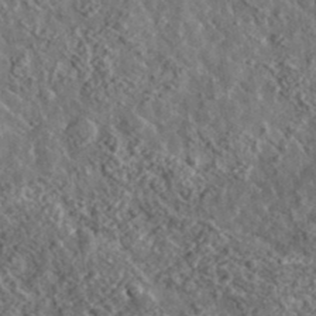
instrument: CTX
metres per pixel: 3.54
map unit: lHvf
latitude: 36.9514
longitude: -88.9703
